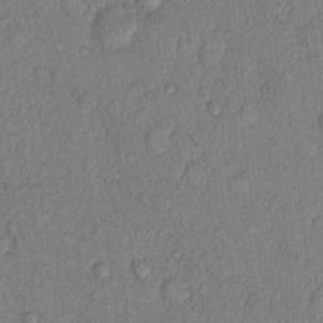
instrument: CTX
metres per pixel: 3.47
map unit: Hto
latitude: 8.6491
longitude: -58.4223
